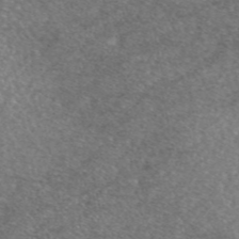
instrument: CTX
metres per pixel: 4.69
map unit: eAb
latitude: 47.0081
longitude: 107.7856
